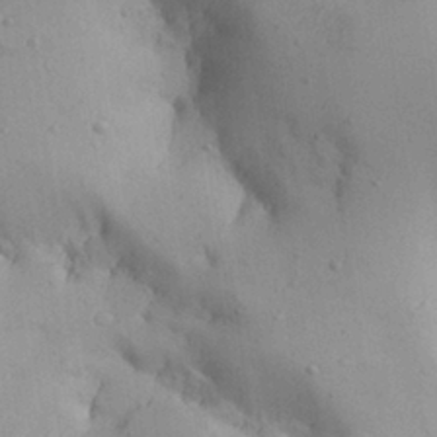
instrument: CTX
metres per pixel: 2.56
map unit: Aa
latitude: 27.2726
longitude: -128.7813
